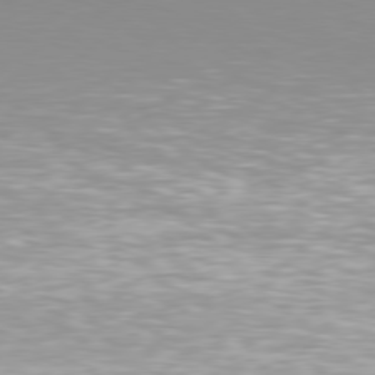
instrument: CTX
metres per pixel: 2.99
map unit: Hpe
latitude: 77.9528
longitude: -130.7436
